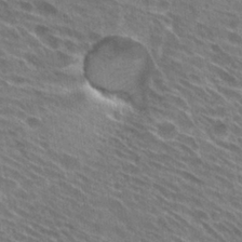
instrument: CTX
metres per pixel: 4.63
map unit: Hto
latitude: 28.9513
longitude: -44.7624
